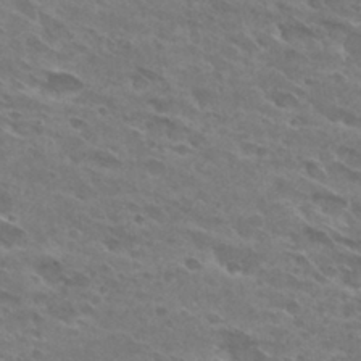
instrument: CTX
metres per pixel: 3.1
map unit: Hto
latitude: 29.7260
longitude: -44.2900
